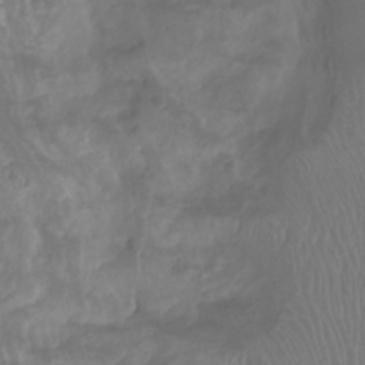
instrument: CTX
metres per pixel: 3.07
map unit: Aa
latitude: -8.5763
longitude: -77.8205
